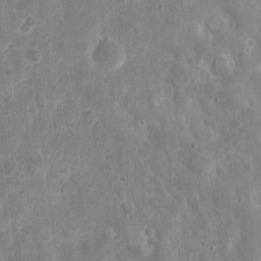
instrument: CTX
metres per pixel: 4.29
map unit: eHh
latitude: 11.0836
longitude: -73.1781
